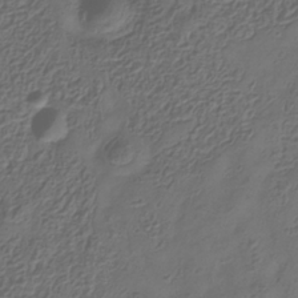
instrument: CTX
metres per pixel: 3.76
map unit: Hve
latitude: -34.3306
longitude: 90.7275
